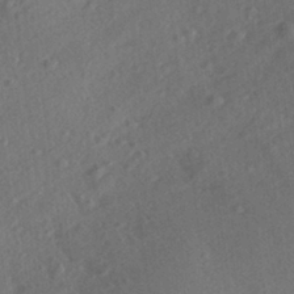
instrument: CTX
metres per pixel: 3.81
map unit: Aa
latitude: 27.4049
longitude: -141.8016
